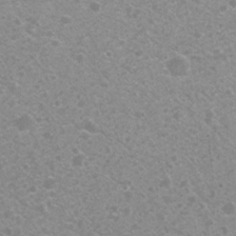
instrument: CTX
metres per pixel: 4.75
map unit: Nhu
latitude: 7.9528
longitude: -20.7246
